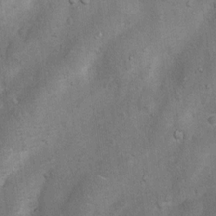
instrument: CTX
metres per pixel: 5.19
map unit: Nhu
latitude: 6.1767
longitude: -23.4993
